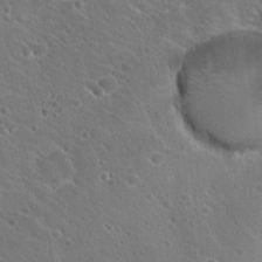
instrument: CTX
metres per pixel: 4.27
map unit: Hto
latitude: 19.3670
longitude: -33.9150
